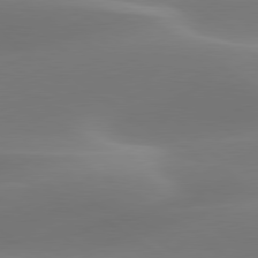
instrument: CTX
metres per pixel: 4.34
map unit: lApd
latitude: 79.8206
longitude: -92.4412
